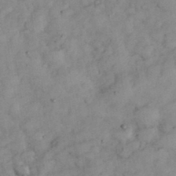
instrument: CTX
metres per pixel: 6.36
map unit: eHh
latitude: 35.4426
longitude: -68.9514
